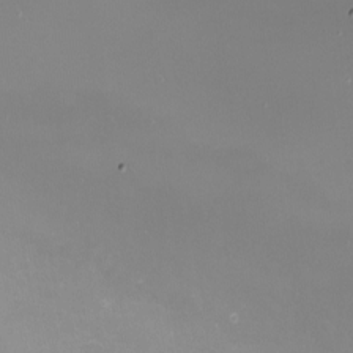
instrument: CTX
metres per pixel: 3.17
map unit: Nhu
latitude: -7.2376
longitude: -77.8772
